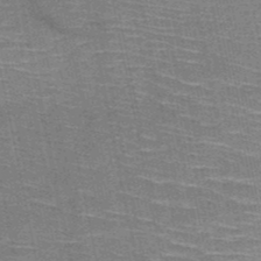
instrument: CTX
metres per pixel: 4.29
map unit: HNb
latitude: -51.3321
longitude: -44.4601
